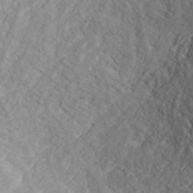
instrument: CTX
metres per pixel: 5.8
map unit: ANa
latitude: 40.8757
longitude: 54.5007
